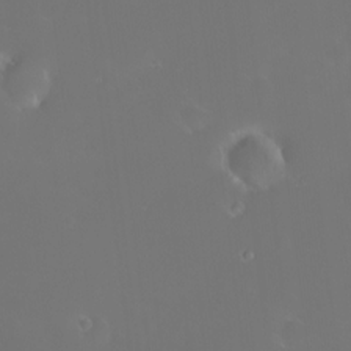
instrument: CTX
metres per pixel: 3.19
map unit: HNhu
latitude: 5.9339
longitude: 13.8989
